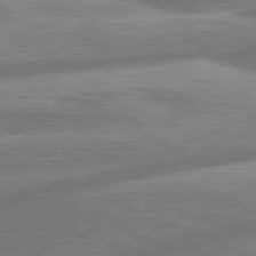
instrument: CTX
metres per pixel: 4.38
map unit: lApd
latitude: 80.8191
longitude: -166.3656
